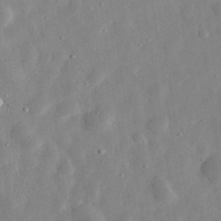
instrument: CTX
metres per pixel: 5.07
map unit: eHh
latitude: 32.8191
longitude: -78.6113
